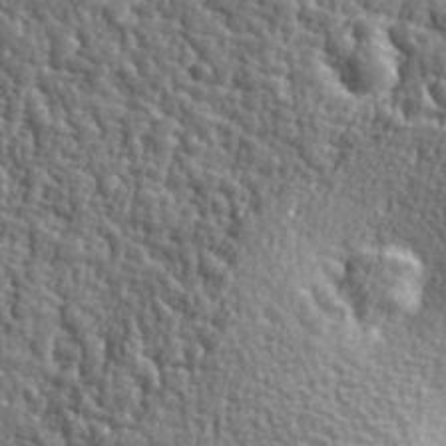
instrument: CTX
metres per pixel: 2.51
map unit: eHh
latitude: 35.4993
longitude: -80.5168
